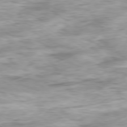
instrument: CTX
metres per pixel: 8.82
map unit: Hpe
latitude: -79.1620
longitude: -17.0081
